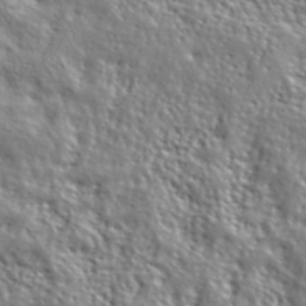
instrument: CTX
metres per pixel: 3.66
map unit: lHvf
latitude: 41.1214
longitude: -88.0444
